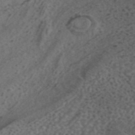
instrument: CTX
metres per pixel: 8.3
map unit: ANa
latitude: 41.9528
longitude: 16.7652
